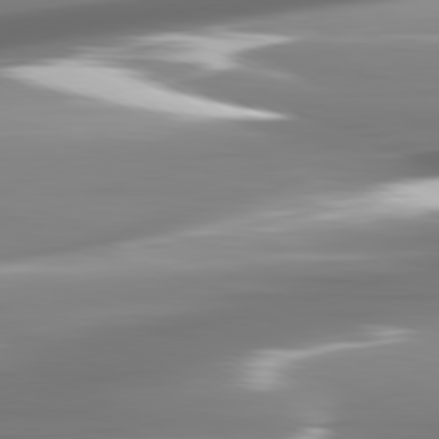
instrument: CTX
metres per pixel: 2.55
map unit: lApd
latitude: 81.3293
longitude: -140.1388
